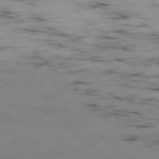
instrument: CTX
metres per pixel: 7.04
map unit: Ap
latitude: -78.6140
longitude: -88.9136
